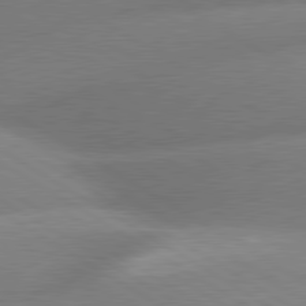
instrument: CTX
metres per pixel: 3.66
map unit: lApd
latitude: 80.2522
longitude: -162.5735
